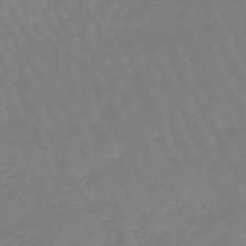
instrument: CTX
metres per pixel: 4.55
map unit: eHb
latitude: -45.4832
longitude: 80.9731
